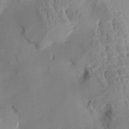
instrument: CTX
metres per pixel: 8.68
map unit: Htu
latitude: -3.0297
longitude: -176.4034
